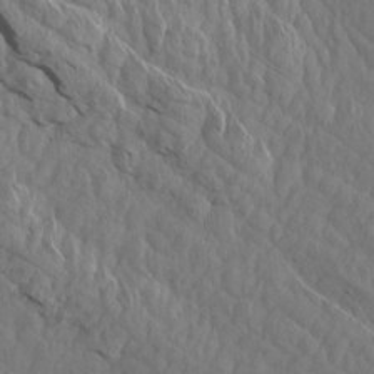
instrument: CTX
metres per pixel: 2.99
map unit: Aa
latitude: 14.8191
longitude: -142.8002
